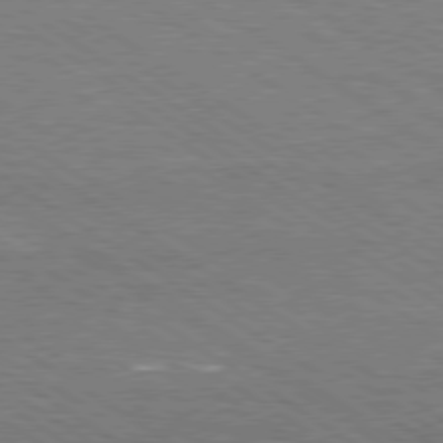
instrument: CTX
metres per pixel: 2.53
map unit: Hpe
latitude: 78.1011
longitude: -121.1026
